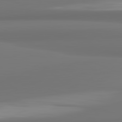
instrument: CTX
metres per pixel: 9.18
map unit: lApd
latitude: 81.9339
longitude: 175.9556
